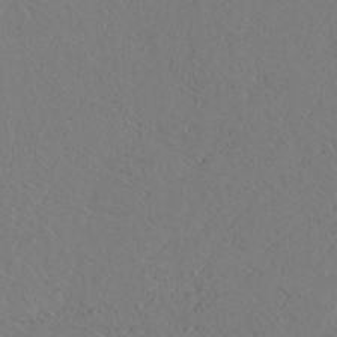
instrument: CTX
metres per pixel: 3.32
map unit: Htu
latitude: -2.4628
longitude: 168.7463
